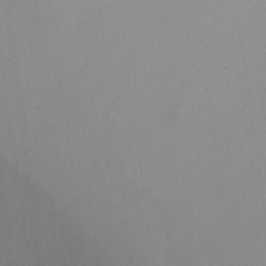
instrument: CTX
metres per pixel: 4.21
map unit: Ht
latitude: 1.6316
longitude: -36.1767
